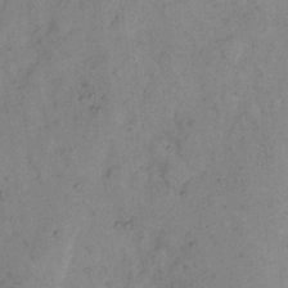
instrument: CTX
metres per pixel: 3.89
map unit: eHh
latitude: 11.0081
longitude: -62.5735
